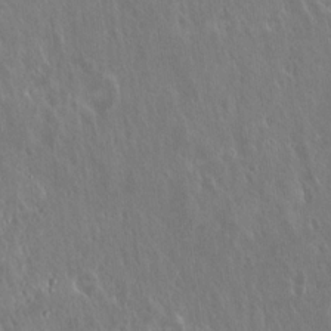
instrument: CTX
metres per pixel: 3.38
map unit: Hto
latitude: 18.8947
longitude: -57.6127
